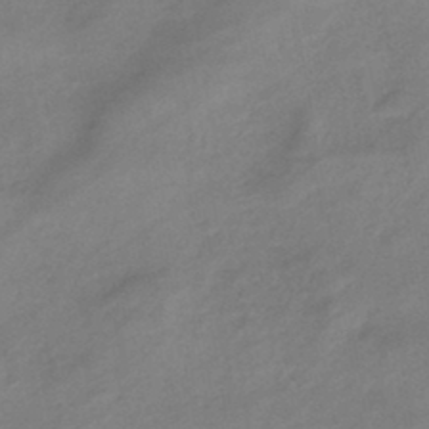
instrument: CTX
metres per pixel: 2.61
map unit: eHb
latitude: -43.7855
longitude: 85.2942
